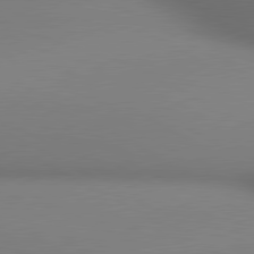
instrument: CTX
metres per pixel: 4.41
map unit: lApd
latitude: 80.6679
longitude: 133.4644
